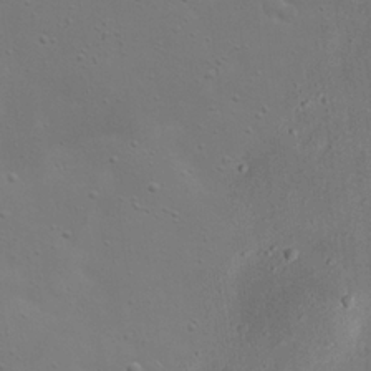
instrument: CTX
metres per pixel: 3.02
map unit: eHh
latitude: 23.2726
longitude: -69.1592
